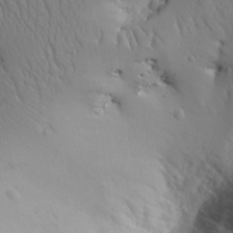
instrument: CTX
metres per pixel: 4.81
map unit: Aa
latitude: 31.5560
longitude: -143.3671
